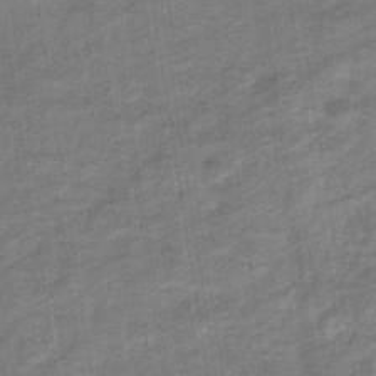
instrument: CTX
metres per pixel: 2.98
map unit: eHb
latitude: -36.5195
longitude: 77.6155
